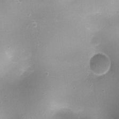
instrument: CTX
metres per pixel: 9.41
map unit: Nhu
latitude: 2.3278
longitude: -17.4048
